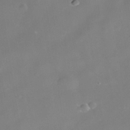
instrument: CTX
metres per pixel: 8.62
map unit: Nhe
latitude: -38.5763
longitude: -118.6679
